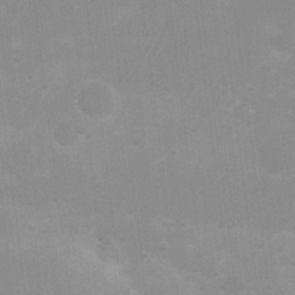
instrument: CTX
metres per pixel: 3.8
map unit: Nhu
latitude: 3.3859
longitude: -25.9150
